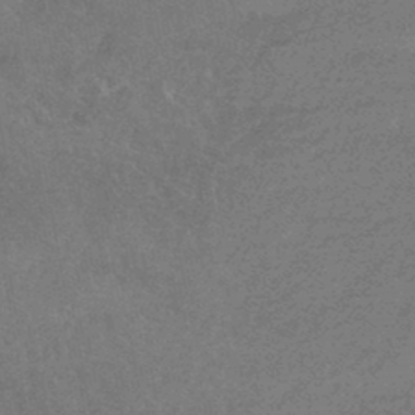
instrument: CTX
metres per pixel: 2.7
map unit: HNhu
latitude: -43.4076
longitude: 92.8786
